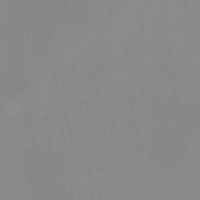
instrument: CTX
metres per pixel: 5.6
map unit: eHb
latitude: -37.3509
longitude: 75.0865
